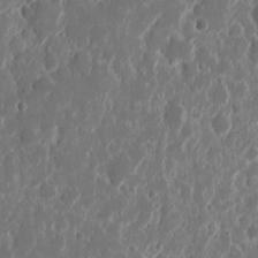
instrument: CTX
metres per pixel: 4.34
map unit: eHh
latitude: 11.8961
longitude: -72.1200
